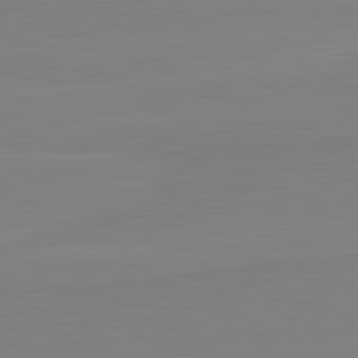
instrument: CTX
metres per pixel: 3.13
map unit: lApd
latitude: 81.7261
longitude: 166.5385
